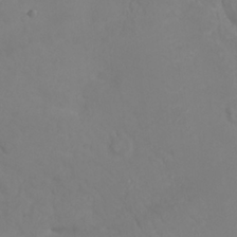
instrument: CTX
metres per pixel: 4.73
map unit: eHh
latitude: 25.6504
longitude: -64.2522
